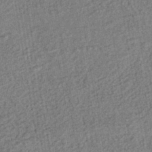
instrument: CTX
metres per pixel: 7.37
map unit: HNhu
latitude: -43.0108
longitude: 98.6896
